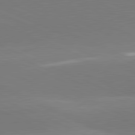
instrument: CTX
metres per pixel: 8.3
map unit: lApd
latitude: 81.5938
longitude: -155.6883
